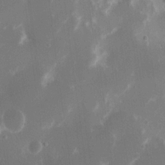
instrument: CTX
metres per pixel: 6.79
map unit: eHh
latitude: 18.1200
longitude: -70.4979
